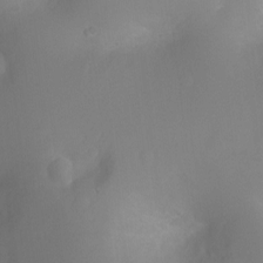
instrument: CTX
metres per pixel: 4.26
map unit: Ht
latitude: -2.7085
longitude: -25.1403
